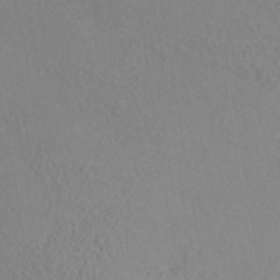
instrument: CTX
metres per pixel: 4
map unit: ANa
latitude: 35.3292
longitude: 14.1039
